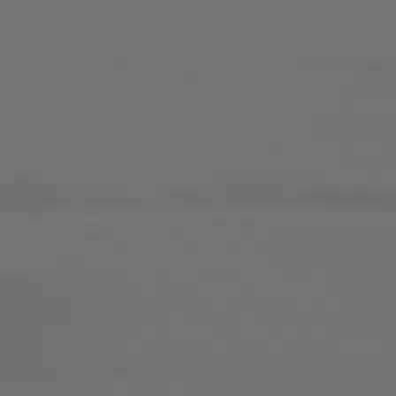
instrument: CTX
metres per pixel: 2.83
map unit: Hpe
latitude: 78.7435
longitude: -132.9514
